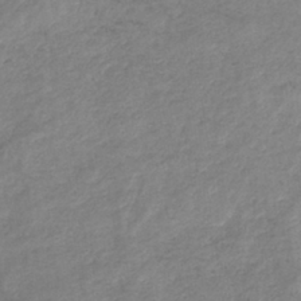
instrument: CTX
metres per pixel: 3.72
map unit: eHb
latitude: -37.4643
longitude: 75.5399
